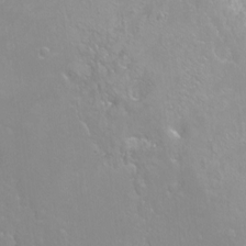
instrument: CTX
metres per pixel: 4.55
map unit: Hto
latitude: -6.8219
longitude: -48.1956
